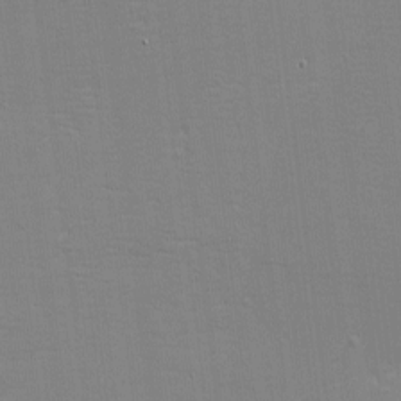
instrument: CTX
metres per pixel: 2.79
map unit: eHh
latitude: -3.5966
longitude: -80.2333
